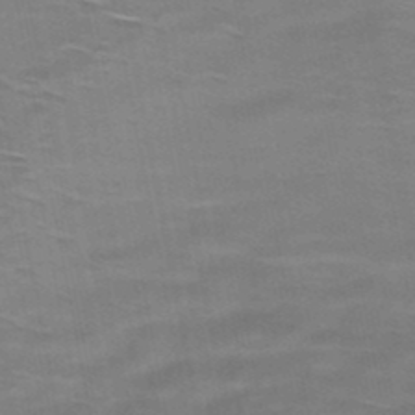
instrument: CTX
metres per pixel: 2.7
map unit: HNb
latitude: -48.6897
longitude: -48.2145
